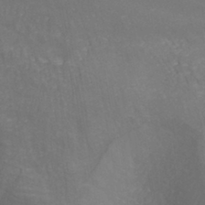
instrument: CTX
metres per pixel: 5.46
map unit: HNhu
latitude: -41.2943
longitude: 101.3698
